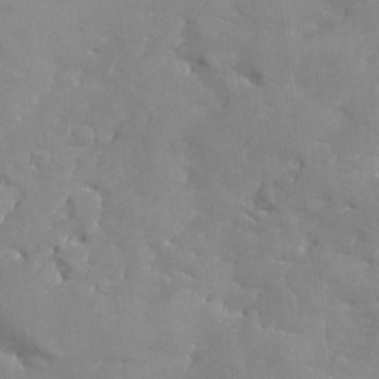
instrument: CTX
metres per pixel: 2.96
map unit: Ave
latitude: -8.5952
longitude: -117.4238
